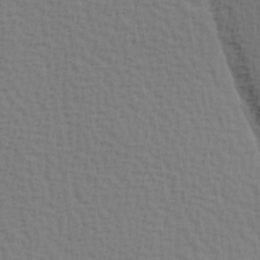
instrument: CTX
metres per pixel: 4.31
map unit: Hve
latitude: 2.1955
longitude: -125.2725
